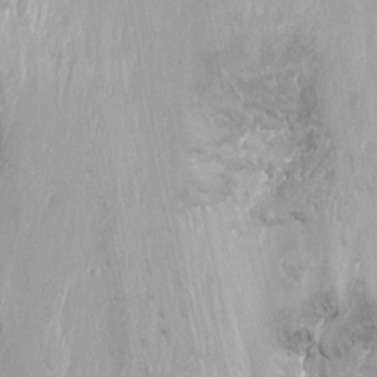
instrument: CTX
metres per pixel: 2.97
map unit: Nhu
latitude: -13.6344
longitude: -41.1214
